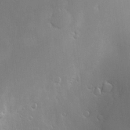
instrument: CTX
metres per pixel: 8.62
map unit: Nve
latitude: -10.0094
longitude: 173.7855
